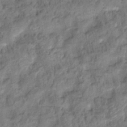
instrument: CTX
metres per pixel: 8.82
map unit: Hto
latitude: 15.1970
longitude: -31.2348
